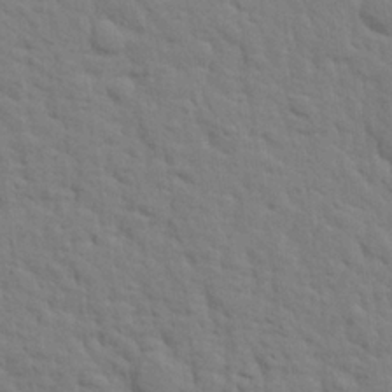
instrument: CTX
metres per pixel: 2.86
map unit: eHh
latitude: 24.6490
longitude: -79.4427
